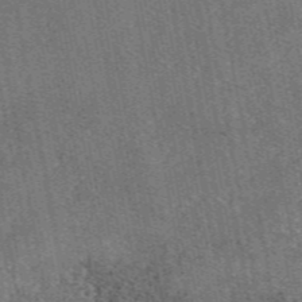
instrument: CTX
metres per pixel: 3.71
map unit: eAb
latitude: 48.3278
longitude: 104.1417
